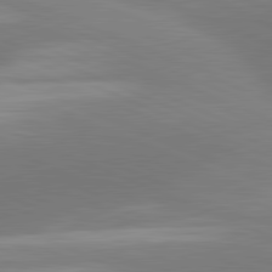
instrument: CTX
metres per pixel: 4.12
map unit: lApd
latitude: 81.8961
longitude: -155.7072
